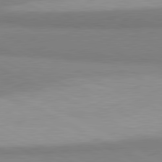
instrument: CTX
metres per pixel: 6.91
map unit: lApd
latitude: 80.9892
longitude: 157.3698
